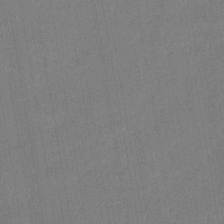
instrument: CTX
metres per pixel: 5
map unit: lHb
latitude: -37.5399
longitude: 74.0850
